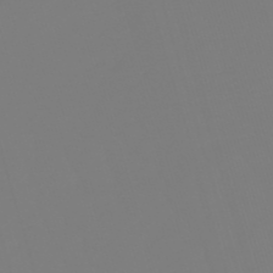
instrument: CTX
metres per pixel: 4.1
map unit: lHb
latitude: -49.9556
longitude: 82.1417
